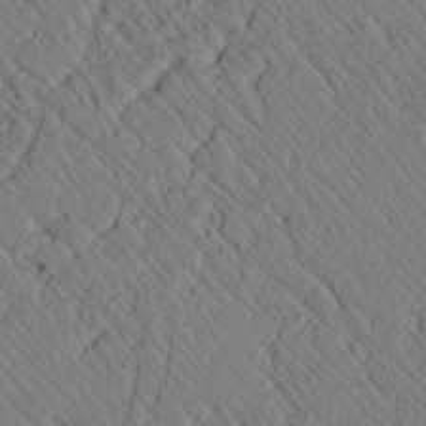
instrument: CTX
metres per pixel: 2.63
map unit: lAvf
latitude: 7.0647
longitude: 159.2942
